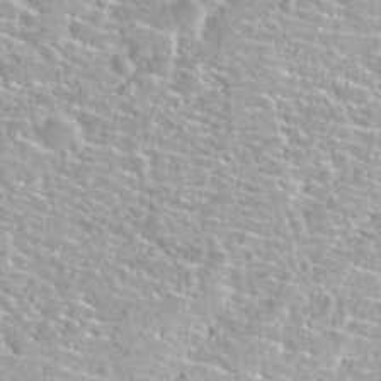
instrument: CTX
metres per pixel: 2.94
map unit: Nhu
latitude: 30.4034
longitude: -49.8394
